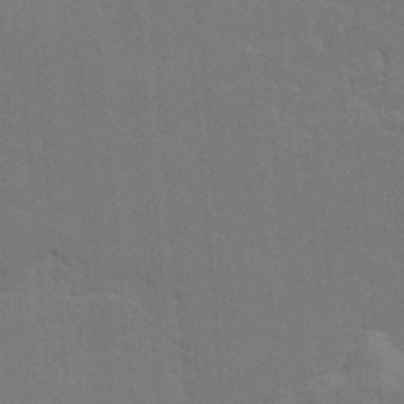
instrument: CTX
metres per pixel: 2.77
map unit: Ave
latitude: 15.9717
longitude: -129.2537
